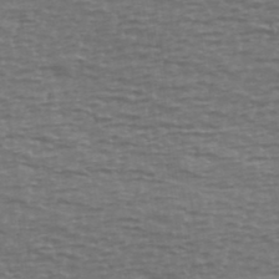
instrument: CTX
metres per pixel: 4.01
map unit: Ave
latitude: 39.5938
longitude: -113.1025
